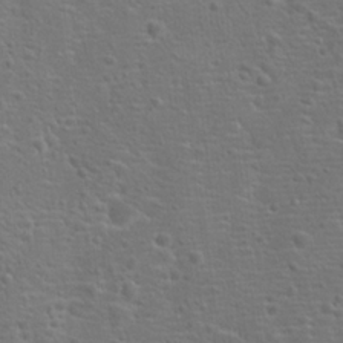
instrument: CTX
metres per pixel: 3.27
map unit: Hto
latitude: 18.3089
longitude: -42.3467
